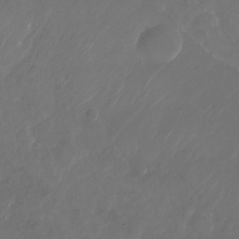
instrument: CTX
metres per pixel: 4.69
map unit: Nhu
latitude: -28.2928
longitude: -71.0080
